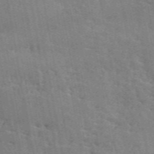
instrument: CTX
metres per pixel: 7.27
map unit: ANa
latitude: 49.9150
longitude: -80.4412
